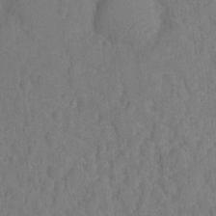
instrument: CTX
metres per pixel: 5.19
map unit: Ht
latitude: -11.7667
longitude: -24.8191
